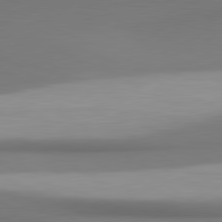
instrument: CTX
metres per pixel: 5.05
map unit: lApd
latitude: 81.2726
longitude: 171.9745
